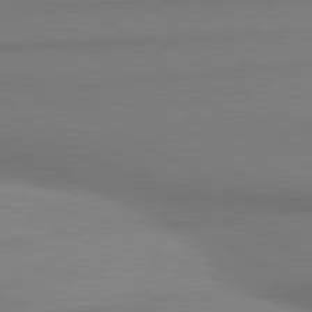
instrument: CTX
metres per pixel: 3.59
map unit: lApd
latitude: 81.1592
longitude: 176.0472
